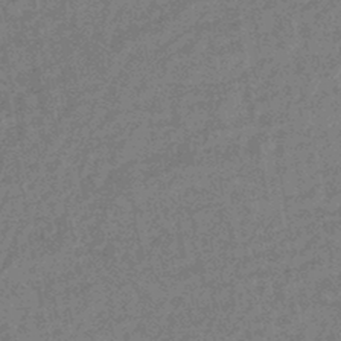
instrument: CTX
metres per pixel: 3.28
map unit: HNhu
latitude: -44.7085
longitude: 99.4076
